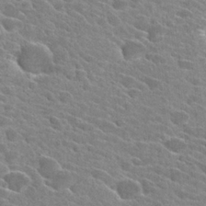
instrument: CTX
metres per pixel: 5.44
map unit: Hto
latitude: 25.9906
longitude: -42.3656
